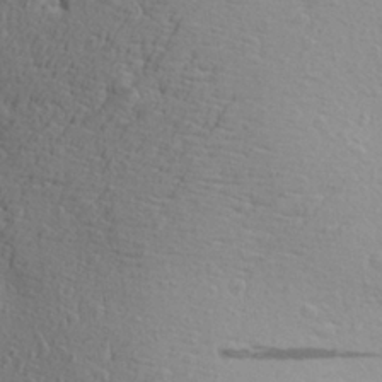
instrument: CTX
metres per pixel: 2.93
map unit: Aa
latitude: 26.8380
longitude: -144.3656
